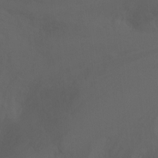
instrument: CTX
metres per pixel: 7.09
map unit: Ht
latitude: -9.7289
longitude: -32.1578
